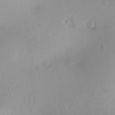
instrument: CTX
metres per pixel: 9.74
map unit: Nve
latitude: -8.9919
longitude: 174.6707
